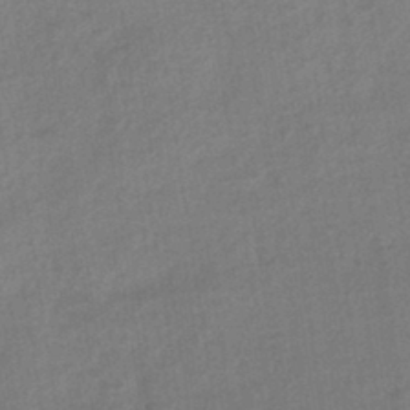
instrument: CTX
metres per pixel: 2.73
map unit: HNhu
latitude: -42.5006
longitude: 96.2740
